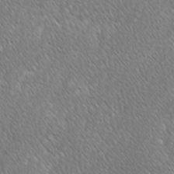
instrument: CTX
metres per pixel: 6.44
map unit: lAvf
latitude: -1.8045
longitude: -114.8380
